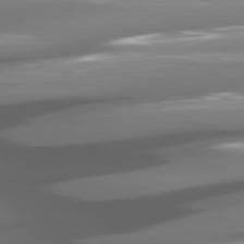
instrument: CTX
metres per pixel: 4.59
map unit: lApd
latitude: 80.6301
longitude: -144.2144
